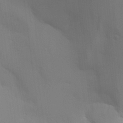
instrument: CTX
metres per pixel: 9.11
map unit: Aa
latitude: 26.5168
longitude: -131.2726
